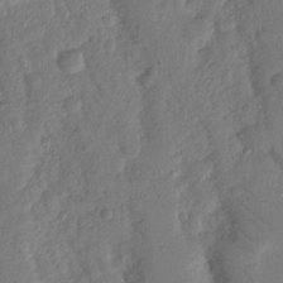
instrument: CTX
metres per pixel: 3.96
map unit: Nhu
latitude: 18.1200
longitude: -76.9324
